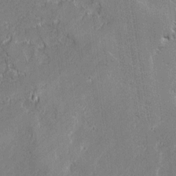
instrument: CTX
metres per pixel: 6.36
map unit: lAvf
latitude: 0.1200
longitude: -108.1766
